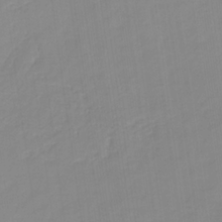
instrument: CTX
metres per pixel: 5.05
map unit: HNb
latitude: -31.6344
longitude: 59.8800
